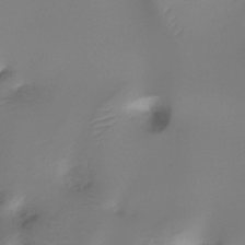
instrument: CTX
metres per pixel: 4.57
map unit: Ht
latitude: -16.3307
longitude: -45.2537
